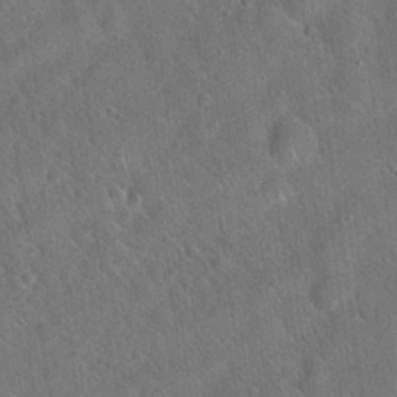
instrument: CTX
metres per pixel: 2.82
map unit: Hto
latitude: 19.9150
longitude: -53.1025
